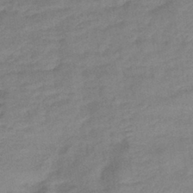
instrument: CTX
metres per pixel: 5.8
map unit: eHb
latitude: -40.3117
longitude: 79.2942
